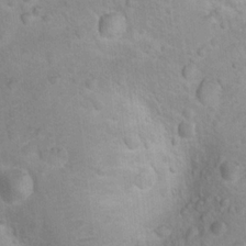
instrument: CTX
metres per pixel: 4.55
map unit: Nhu
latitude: 16.9892
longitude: -32.5168
